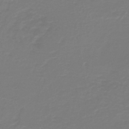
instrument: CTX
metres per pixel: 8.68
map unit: HNb
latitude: -46.4440
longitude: 54.0283
